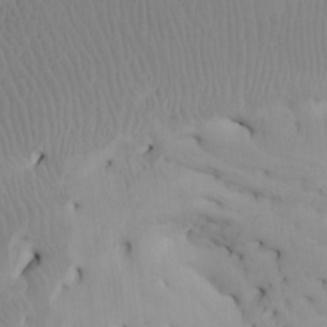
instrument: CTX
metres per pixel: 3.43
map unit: Htu
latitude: -7.4832
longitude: -67.7260
